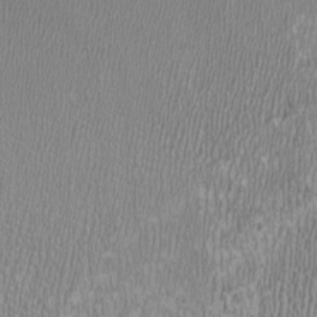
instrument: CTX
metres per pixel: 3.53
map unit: HNhu
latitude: -2.5195
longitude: -0.3845
